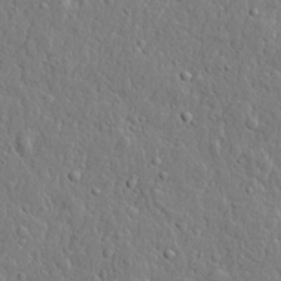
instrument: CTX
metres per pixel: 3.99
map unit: lHvf
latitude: 21.8395
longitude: 143.3131
